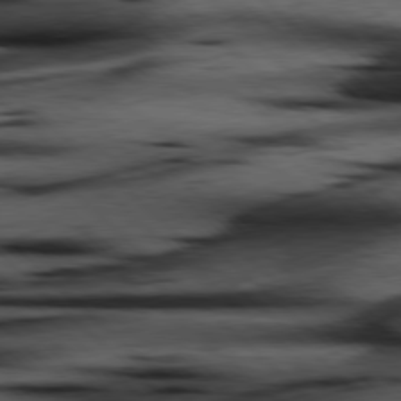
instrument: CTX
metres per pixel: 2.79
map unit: Hpe
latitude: 77.8394
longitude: -127.5371
